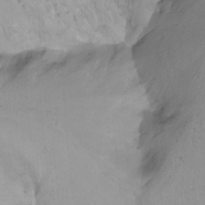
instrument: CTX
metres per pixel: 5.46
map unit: Ht
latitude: -13.1431
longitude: -43.8772
